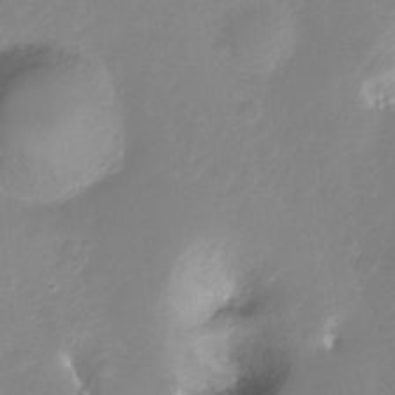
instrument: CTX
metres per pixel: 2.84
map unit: Nhu
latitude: -13.5021
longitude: -40.8569
